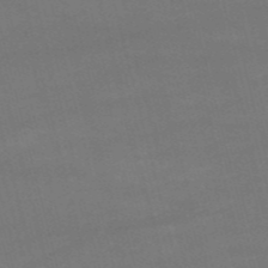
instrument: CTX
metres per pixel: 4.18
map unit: HNb
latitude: -52.9163
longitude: -37.4427
